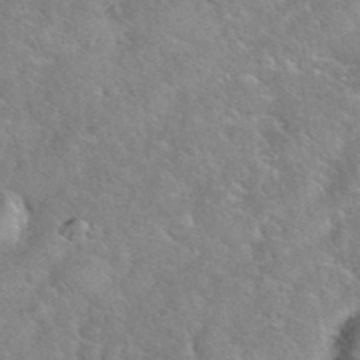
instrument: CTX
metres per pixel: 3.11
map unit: eHh
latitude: 37.0081
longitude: -64.2334
